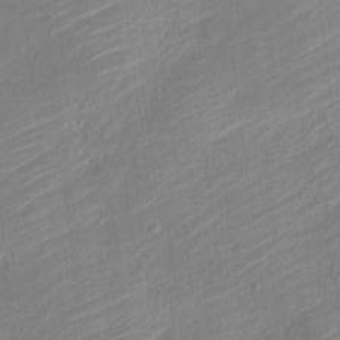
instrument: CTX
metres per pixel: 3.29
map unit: Nve
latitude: -19.3510
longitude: 107.5399
